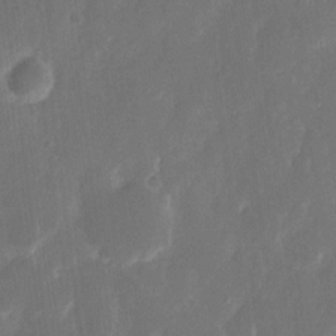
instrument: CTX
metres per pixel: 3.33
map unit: eHh
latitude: 12.8758
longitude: -72.6302
